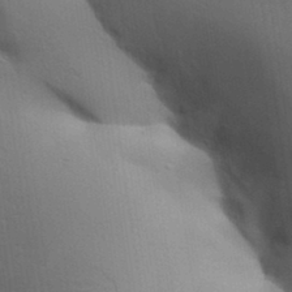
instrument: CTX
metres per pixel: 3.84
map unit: Aa
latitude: 32.5924
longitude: -144.8569
